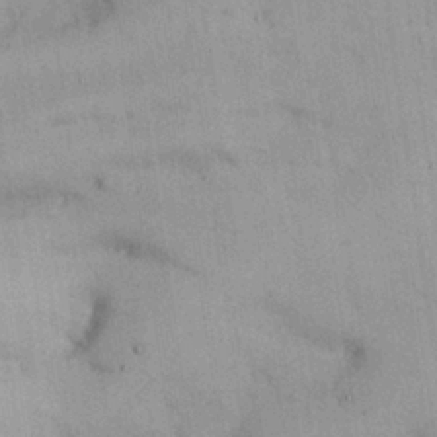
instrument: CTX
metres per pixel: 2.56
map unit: Nhu
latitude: 26.4979
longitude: -68.7246
